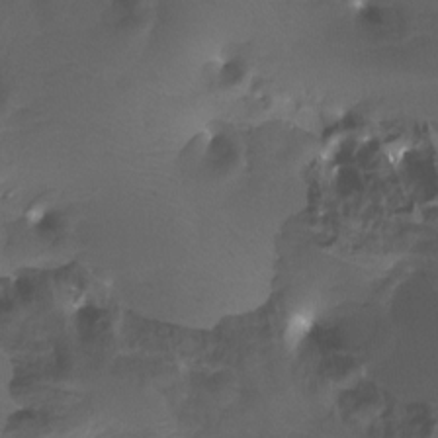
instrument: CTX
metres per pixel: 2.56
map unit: Htu
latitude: -12.5952
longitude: -45.4426
